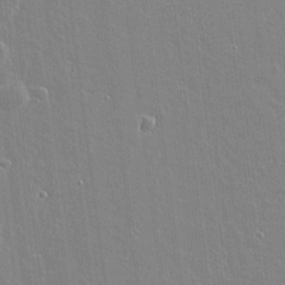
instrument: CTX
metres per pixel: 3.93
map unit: lAvf
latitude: 16.5168
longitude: -127.7639
